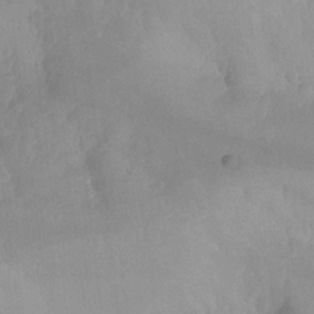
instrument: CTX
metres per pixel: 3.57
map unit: Aa
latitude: -13.4455
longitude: -59.3860
